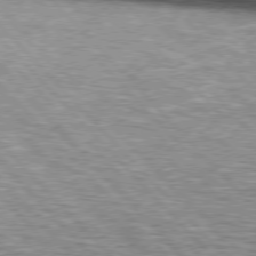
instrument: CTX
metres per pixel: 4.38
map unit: lApd
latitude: 76.4790
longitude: -75.1214
